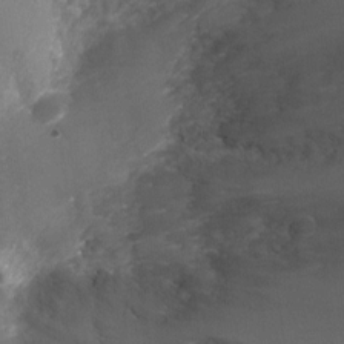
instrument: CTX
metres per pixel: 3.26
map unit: Ht
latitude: -3.1431
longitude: -28.4412
